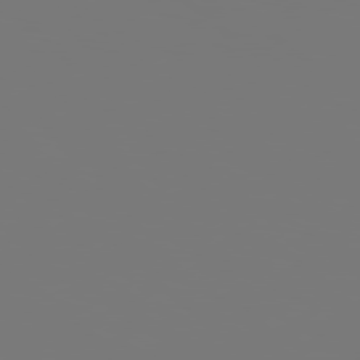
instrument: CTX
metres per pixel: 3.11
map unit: Hpe
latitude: 78.3656
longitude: -177.5371
